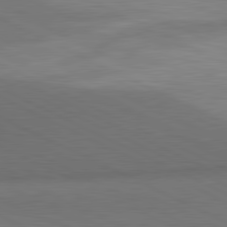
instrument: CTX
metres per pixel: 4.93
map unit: lApd
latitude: 81.0458
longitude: 139.0676
